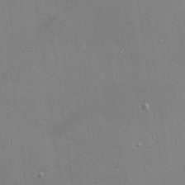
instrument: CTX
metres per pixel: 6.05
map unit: eHh
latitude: 25.0647
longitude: -90.2334
